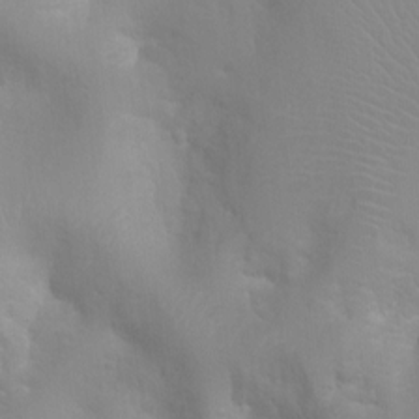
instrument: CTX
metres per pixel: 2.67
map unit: Ht
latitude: 2.8947
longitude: -22.4034
